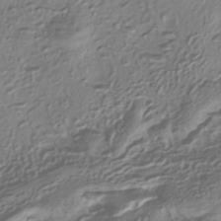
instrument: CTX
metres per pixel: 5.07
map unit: HNhu
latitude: -41.0864
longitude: 106.8219
